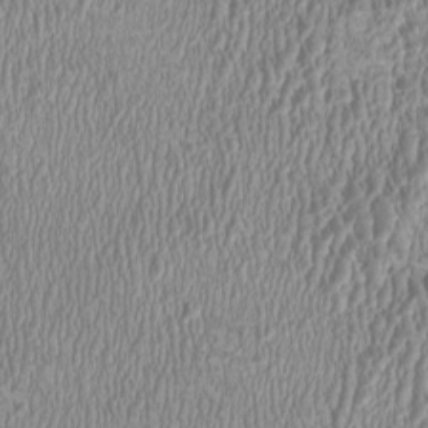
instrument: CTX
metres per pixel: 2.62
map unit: HNhu
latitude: -1.0109
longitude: 1.7289
